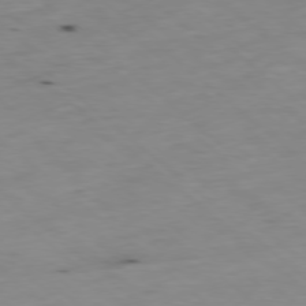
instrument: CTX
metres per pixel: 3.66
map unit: Ap
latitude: -78.4062
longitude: -88.6302
